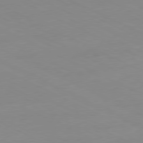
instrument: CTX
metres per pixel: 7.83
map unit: Ap
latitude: -81.0298
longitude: -94.3467
